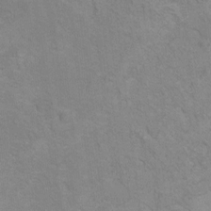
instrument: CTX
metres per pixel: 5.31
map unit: Ht
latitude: 5.6127
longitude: -37.1403
